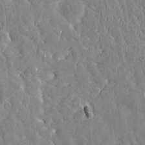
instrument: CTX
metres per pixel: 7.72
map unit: Htu
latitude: -3.6154
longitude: 175.9178
